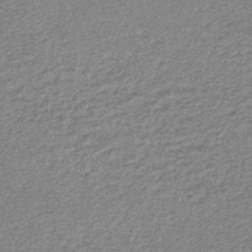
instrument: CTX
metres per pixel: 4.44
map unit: lHb
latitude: -44.1984
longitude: 66.7841
